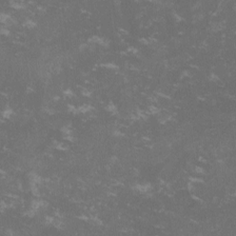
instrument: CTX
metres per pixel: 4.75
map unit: lHvf
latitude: -13.4455
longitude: -99.1025
